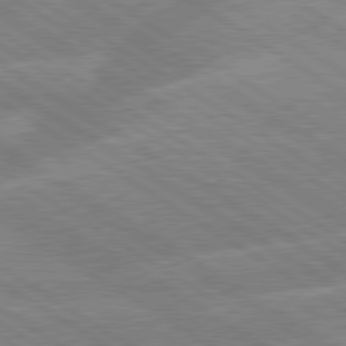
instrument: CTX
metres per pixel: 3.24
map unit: lApd
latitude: 79.7261
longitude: -133.0458
